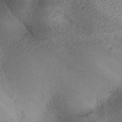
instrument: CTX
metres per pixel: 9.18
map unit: lAa
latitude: -10.1039
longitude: -125.0080
